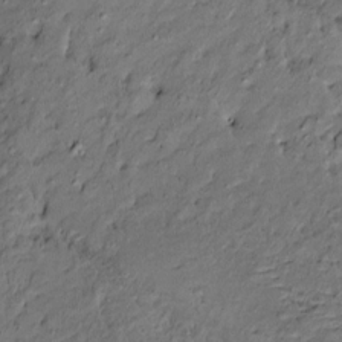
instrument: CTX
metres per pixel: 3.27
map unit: Htu
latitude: -10.0850
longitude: 176.9731
